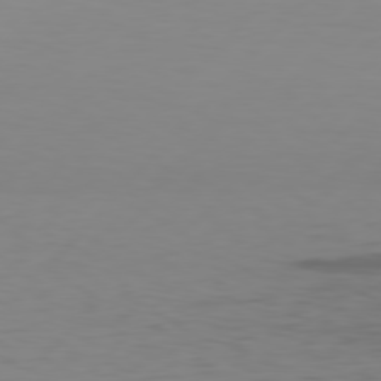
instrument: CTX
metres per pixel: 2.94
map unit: Hpe
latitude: 77.5371
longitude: -123.7639
